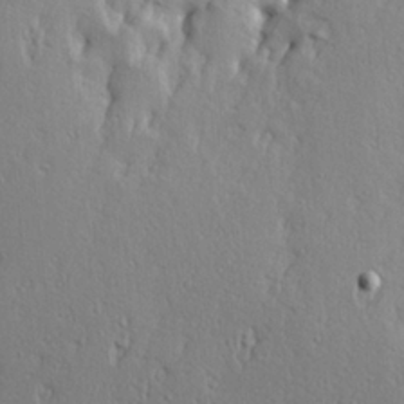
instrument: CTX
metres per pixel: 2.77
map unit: Hve
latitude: 23.3671
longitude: -97.5182
